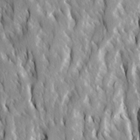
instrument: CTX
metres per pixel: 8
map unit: Ave
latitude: 14.8380
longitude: -132.3089
